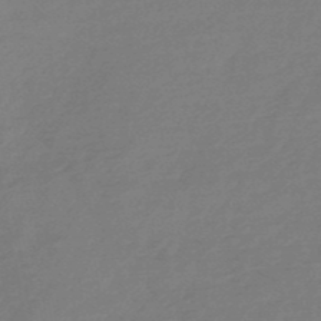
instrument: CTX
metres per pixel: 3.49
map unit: HNhu
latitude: -46.4818
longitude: 89.6533
